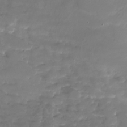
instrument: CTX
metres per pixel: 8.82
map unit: Nhu
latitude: -27.7666
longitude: -59.9150
